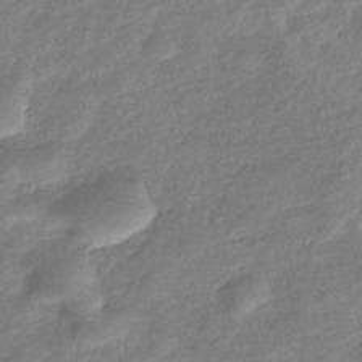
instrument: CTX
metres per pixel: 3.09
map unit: eHb
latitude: -39.1431
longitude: 81.3510
